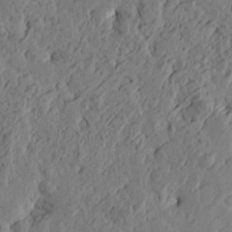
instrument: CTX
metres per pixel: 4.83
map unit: Htu
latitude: -2.2928
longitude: -178.5735
